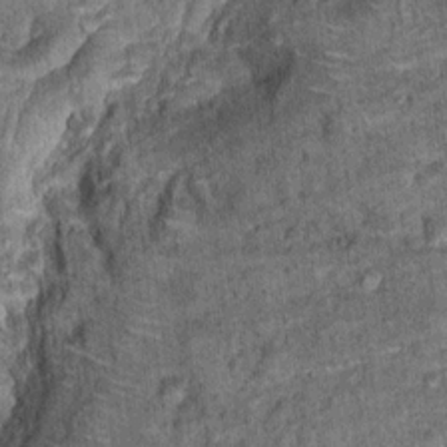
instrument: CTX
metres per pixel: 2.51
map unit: Hto
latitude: 15.3860
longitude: -34.4979
